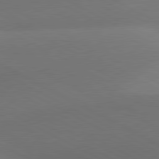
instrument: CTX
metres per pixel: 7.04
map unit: lApd
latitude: 80.8191
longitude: 129.3321
